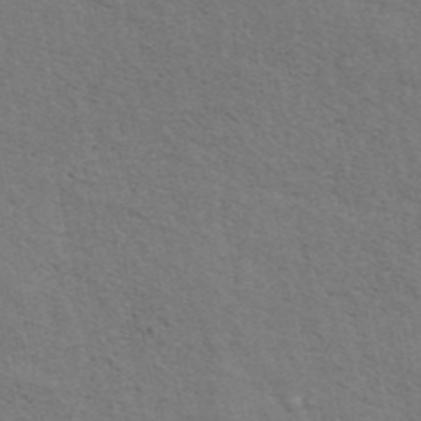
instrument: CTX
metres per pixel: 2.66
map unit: ANa
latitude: 42.9892
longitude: 29.2754
